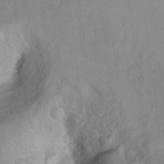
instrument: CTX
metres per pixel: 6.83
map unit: Ht
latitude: 6.8947
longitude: -29.9717
